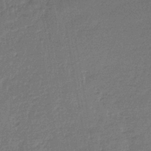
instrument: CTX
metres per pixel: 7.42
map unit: HNb
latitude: -35.0864
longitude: 59.6721
